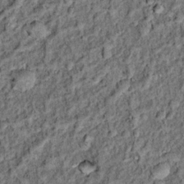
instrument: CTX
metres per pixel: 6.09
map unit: Hto
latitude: 14.7247
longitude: -35.7071
